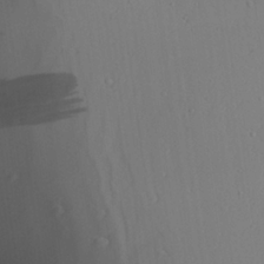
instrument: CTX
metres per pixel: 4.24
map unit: Aa
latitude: 24.5167
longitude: -136.7624
